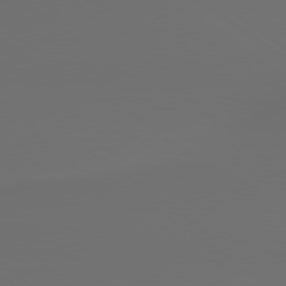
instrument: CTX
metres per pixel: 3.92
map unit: lApd
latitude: 79.5371
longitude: 177.1053
